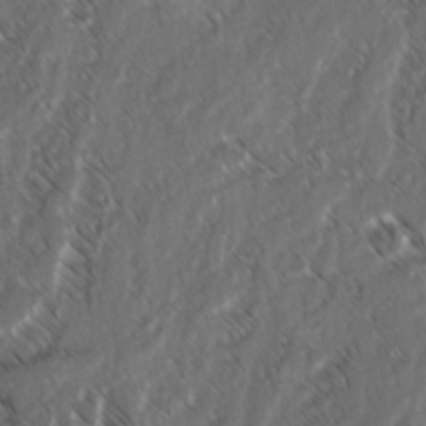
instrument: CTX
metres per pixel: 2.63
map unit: lAvf
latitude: -3.7666
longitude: -114.2333
